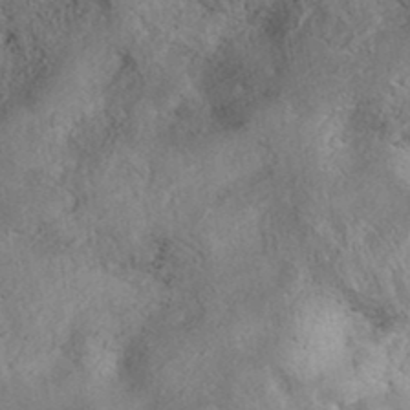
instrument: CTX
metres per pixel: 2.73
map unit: eAb
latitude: 38.1578
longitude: 113.1998
